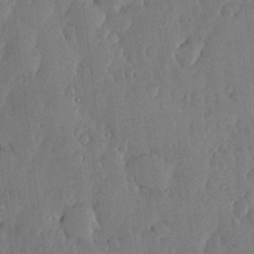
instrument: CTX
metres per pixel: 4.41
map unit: lHvf
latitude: 18.4790
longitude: -115.9906
